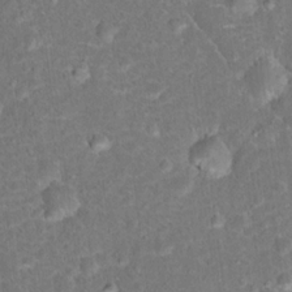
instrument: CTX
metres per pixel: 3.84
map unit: Hto
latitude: 17.0647
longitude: -42.3656
